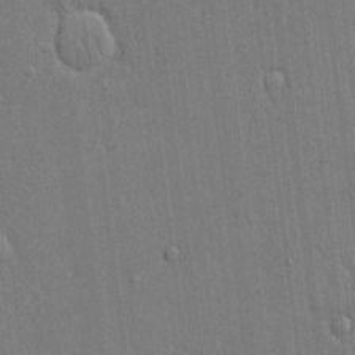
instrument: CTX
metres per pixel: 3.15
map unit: eHh
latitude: 14.9892
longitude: -68.8002
